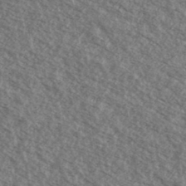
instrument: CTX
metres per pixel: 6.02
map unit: Ave
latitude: 39.4237
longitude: -110.6113
